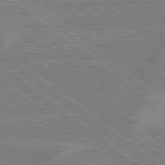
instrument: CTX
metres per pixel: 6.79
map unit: lApd
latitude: 79.0459
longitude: -160.5923
